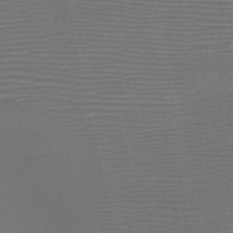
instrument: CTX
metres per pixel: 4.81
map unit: HNb
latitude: -47.4454
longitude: -41.3292
